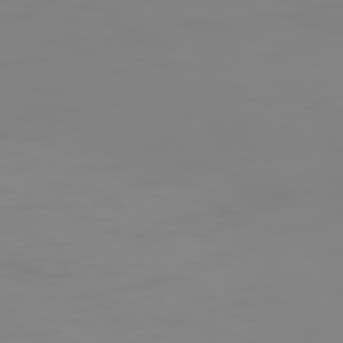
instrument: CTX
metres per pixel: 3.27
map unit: Hpe
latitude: 74.1767
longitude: -127.1970
